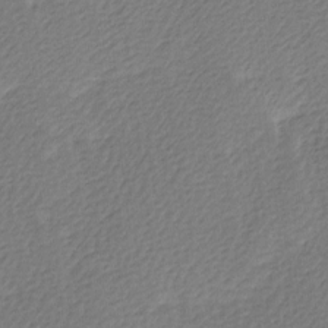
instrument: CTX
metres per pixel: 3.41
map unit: Ave
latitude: 0.1389
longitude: -115.0647
